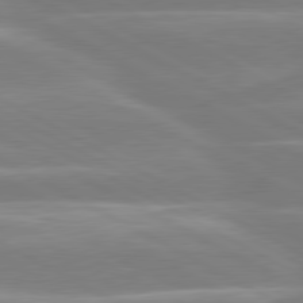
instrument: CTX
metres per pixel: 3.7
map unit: lApd
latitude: 80.3845
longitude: -134.8380
